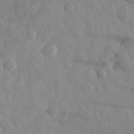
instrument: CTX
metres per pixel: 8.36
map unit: eHh
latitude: 31.8017
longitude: -72.3657
